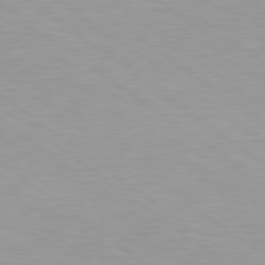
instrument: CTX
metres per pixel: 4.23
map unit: Hpe
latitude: 79.0648
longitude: -134.0822
